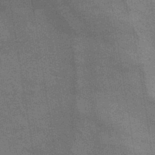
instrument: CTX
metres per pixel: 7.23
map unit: lHb
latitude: -40.3117
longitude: 75.5777
